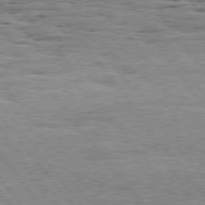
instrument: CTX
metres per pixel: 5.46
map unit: Hpe
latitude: 75.0270
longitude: -138.6490
